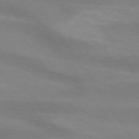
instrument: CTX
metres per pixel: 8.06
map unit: lApd
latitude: 74.0444
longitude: -49.3293
